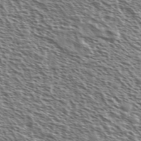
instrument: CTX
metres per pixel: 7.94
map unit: Ave
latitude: 37.2159
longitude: -111.6316
